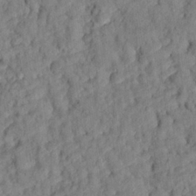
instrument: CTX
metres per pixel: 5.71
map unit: eHh
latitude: 24.8380
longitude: -79.7261
